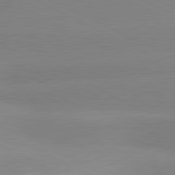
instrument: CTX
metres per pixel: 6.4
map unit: lApd
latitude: 81.0647
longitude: -151.5560
